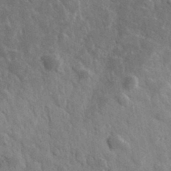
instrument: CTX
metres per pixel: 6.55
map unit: lHvf
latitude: 36.1389
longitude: -89.8395
